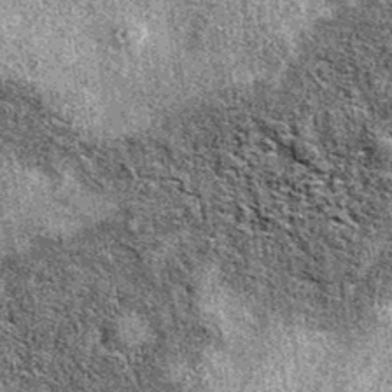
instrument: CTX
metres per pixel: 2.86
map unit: eAb
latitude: 38.2900
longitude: 106.0472
